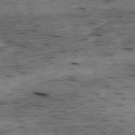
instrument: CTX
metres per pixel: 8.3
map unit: Ap
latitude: -78.8786
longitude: -89.5938
